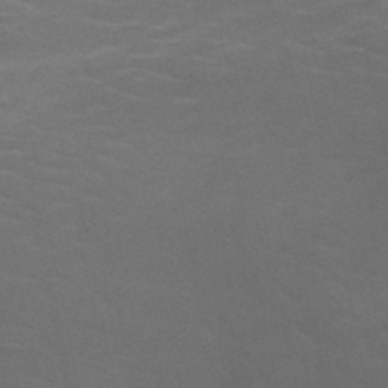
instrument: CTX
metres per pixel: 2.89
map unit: HNb
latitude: -51.1053
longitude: -43.5182
